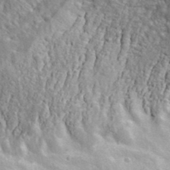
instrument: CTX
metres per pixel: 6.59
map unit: lHvf
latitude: 37.7072
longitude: -90.8947
